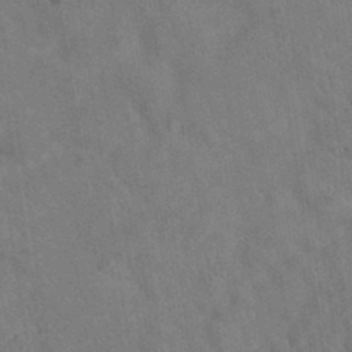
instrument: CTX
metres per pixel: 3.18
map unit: eAb
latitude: 34.5168
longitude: 110.0661
